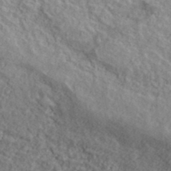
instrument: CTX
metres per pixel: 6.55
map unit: lHvf
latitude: 37.9717
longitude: -87.7072
